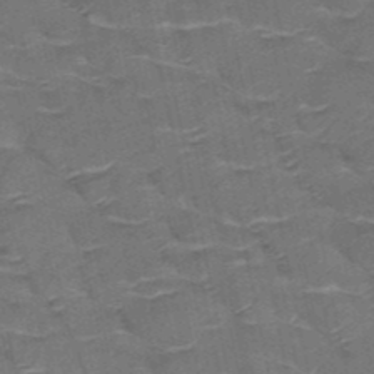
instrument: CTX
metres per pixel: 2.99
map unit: HNb
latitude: -50.7085
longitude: -47.4805
